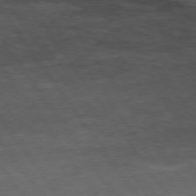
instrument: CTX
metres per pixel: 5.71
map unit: Hpe
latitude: 74.1200
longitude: -143.1214
